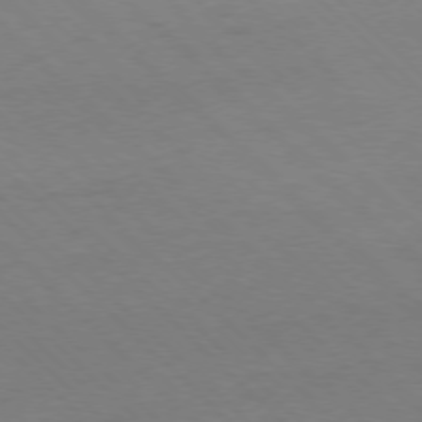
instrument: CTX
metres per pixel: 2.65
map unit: Ap
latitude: -77.6344
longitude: -85.4049
